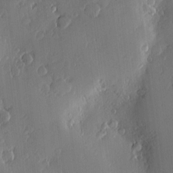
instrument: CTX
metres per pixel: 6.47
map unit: Nve
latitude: -7.6155
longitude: 173.9556
